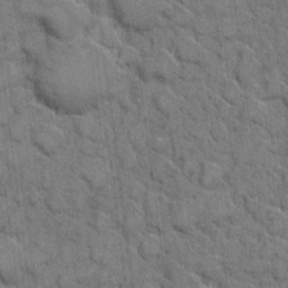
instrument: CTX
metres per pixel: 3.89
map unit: eHh
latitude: 7.5371
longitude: -64.2145
